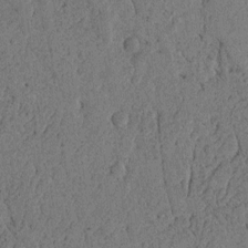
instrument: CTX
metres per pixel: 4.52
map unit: lAvf
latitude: 4.3656
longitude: 158.1983
